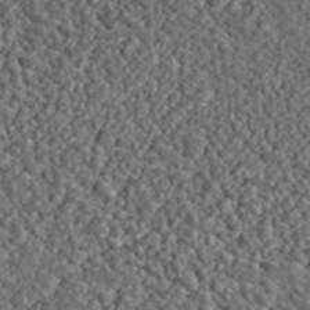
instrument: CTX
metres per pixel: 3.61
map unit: lHvf
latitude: 38.2900
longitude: -89.5183
